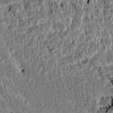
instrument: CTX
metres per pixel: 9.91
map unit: Aa
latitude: 14.4601
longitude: -143.7261
